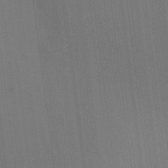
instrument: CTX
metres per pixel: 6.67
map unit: HNhu
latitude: 9.5938
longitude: 14.8408
